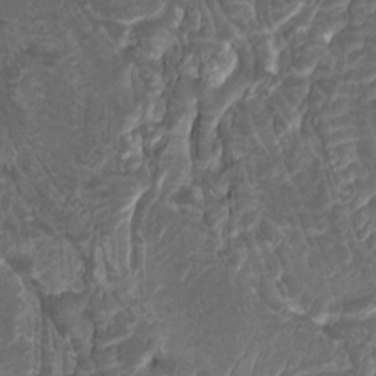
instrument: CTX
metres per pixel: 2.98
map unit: Nhu
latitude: -9.3698
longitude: -77.0836
